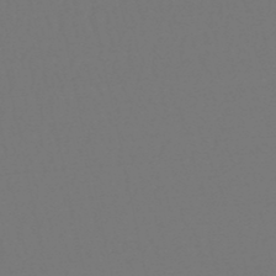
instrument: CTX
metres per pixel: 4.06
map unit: lHb
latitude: -47.5777
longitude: 64.6897
